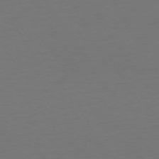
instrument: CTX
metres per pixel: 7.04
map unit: Hpe
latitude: 73.2348
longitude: -122.9892
